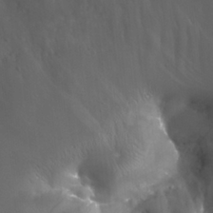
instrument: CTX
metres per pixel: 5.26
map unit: Nhu
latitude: 27.4804
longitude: -56.0633
